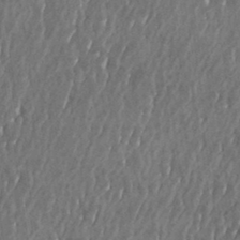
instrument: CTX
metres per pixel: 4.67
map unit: eHh
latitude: 33.8016
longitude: -132.6302
